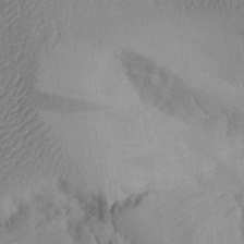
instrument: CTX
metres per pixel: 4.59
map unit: Aa
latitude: 26.6869
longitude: -129.6694
